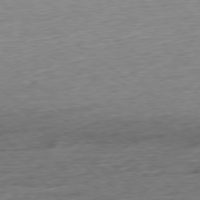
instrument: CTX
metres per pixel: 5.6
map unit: Ap
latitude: -79.1431
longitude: -101.9339
